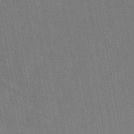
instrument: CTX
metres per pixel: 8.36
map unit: eAb
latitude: 46.0255
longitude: 122.1228
